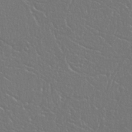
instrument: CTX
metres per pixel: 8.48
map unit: Nhu
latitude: 24.9324
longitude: -59.3671
